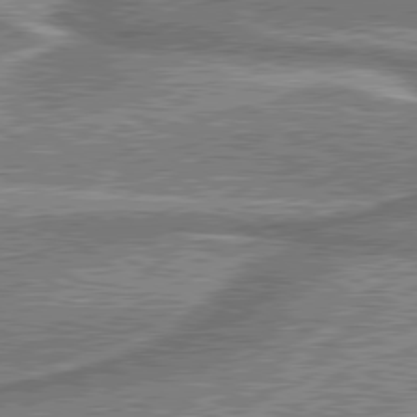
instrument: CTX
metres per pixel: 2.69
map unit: lApd
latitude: 79.9717
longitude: 175.9745
